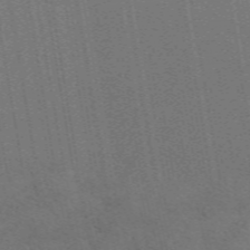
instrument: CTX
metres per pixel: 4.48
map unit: ANa
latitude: 51.4426
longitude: -70.8947
